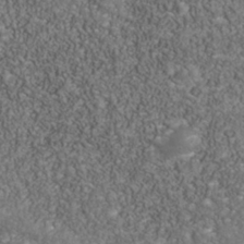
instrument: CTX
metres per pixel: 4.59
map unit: Nhu
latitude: -39.5588
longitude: -85.1403
